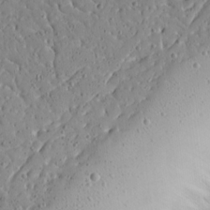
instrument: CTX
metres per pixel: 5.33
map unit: Aa
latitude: 14.7436
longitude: -140.5167
